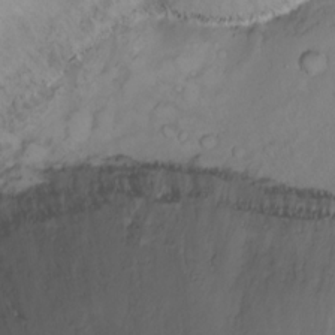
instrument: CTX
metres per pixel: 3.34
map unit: Ht
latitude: 1.3103
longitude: -36.3090
